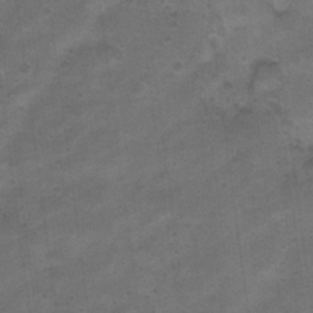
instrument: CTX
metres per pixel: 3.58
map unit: Hto
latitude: 17.2159
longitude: -38.6868
